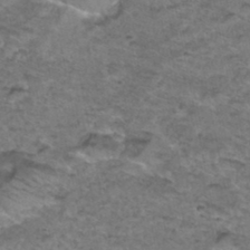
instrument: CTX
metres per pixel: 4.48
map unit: Hto
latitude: 36.1767
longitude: -48.2900
